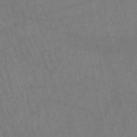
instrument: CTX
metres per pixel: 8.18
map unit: lHb
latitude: -47.2376
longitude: 62.1228
